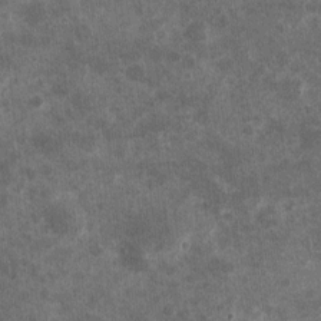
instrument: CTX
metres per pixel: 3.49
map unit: eHh
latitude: 4.4223
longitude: -71.5749
